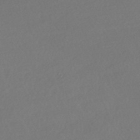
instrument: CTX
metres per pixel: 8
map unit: HNhu
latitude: -42.3873
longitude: 93.4454
